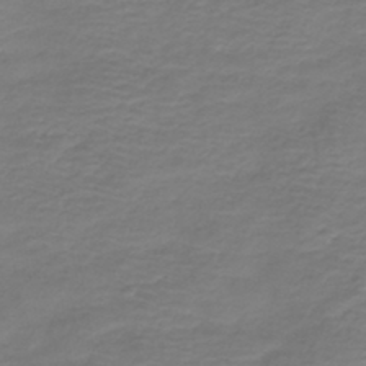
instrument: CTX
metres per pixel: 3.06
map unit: HNb
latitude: -43.1053
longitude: 52.4629
